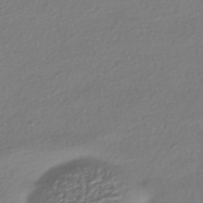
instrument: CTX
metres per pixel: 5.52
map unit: HNhu
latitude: -43.4643
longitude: 96.6330
